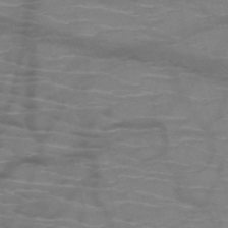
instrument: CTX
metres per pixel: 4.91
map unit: HNb
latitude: -50.4062
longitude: -46.3657
